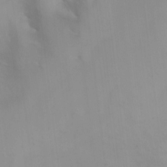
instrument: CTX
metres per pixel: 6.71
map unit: HNhu
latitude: 7.9150
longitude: -0.4601
